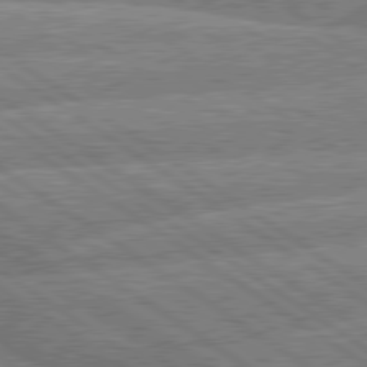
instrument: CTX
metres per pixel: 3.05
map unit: lApd
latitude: 79.8017
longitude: -157.3859
